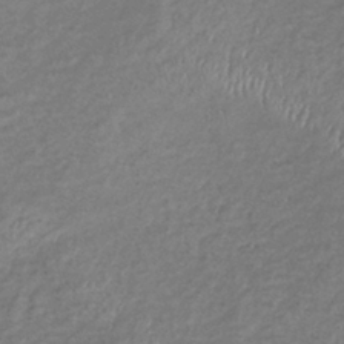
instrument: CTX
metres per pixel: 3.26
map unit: lHb
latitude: -35.3888
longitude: 69.1053
